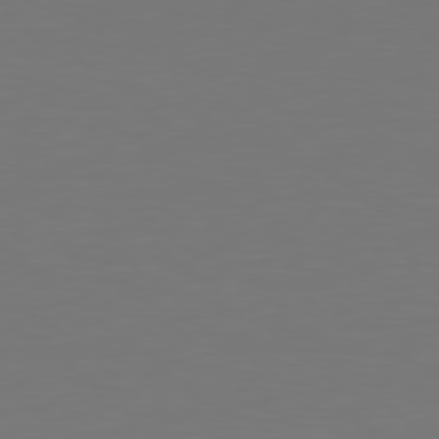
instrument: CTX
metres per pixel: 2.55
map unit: Hpe
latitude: 78.7058
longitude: -137.7639
